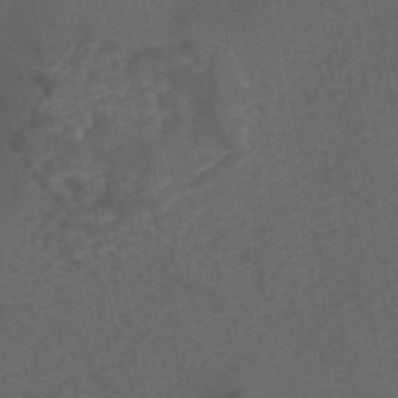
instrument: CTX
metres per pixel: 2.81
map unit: eAb
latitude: 43.5938
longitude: 106.0850
